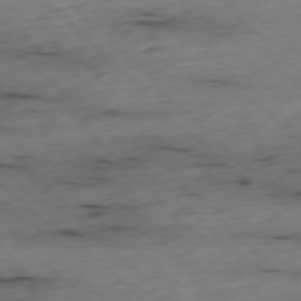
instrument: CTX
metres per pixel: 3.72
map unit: Ap
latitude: -76.9920
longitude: -90.9892
